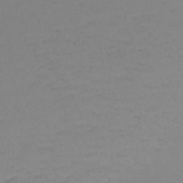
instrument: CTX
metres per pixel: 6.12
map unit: lHb
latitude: -38.3118
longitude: 70.1984
